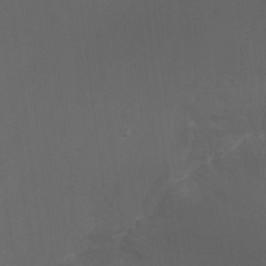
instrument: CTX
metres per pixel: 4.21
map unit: HNhu
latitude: -0.4062
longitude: 4.4062
